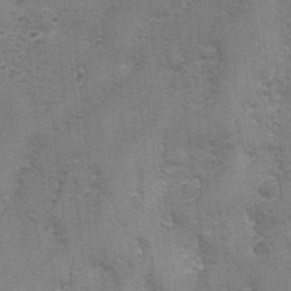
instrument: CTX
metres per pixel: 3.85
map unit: Ave
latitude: -7.2943
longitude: -120.0255
